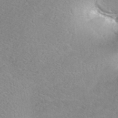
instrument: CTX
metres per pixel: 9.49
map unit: ANa
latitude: 39.6316
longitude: 24.1606
